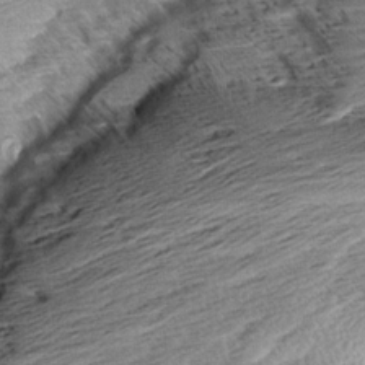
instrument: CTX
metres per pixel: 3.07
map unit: Aa
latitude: 8.4790
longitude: -140.1577
